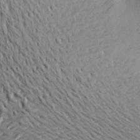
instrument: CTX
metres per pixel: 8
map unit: Aa
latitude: 25.7071
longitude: -144.8002
